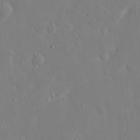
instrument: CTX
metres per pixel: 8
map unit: eHh
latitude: 17.1214
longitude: -71.1214
